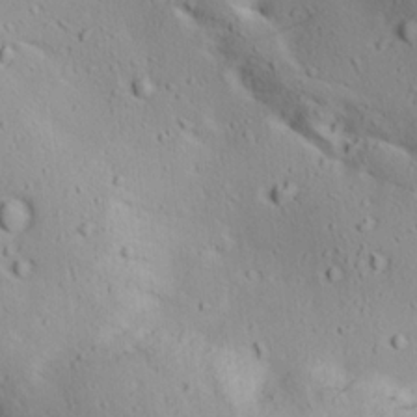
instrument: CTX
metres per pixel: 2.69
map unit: lAa
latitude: 18.8191
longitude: -138.1767
